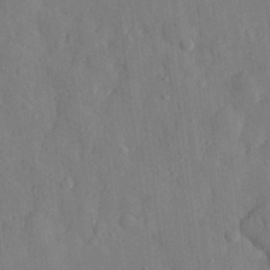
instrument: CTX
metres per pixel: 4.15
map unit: eHh
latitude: 28.8002
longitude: -76.7624
